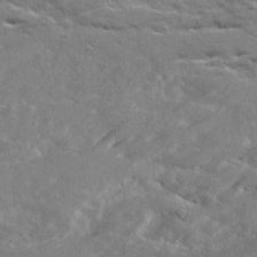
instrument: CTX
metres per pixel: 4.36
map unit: Ave
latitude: 20.7058
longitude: -130.3279
